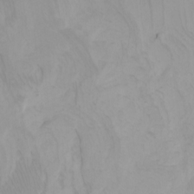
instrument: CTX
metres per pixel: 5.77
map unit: Htu
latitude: -7.5399
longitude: -67.5371
